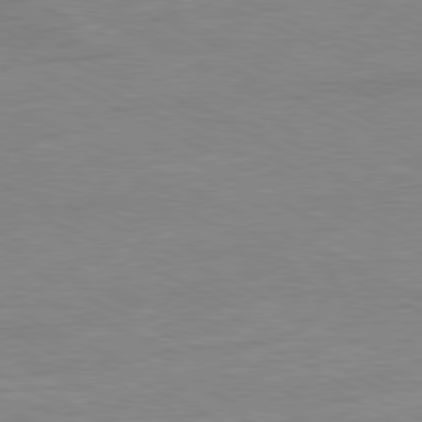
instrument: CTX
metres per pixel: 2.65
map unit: Ap
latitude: -81.0865
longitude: -85.8206
